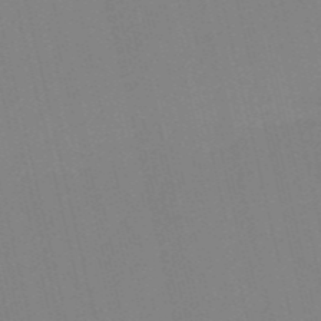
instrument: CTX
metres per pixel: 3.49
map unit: HNb
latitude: -52.3495
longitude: -44.8191
